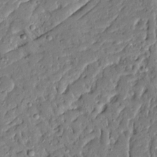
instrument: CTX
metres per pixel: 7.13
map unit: Ave
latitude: 14.8758
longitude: -140.0633
